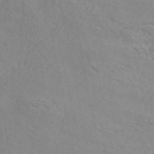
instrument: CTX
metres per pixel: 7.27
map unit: ANa
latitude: 49.5182
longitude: -72.9136
